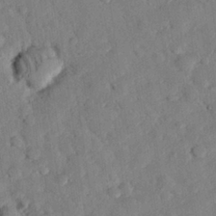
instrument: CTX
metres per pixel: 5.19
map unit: eHh
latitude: 26.1767
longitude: -81.3104
